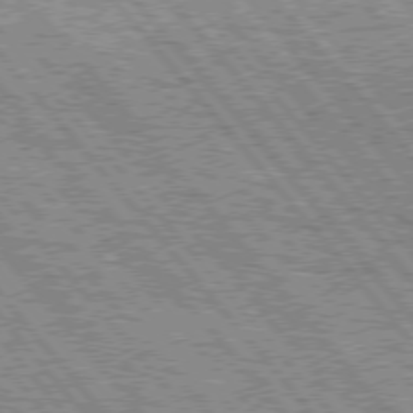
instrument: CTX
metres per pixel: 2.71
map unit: Hpe
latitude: 75.4238
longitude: -126.0633
